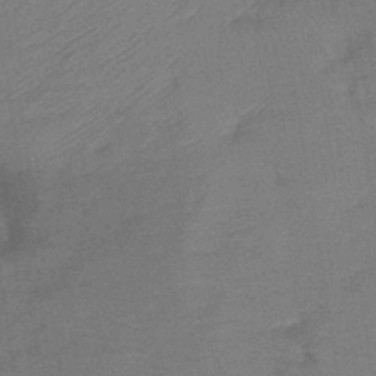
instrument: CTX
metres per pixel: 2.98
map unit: lHb
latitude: -42.4628
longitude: 80.6330
